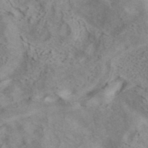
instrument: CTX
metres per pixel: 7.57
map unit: ANa
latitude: 41.1403
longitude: 15.3321
